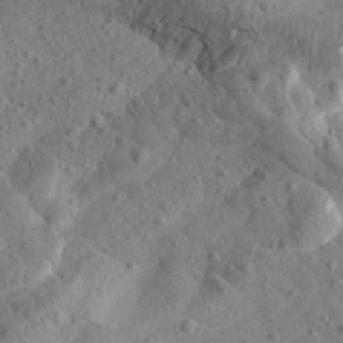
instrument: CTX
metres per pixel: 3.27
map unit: Aa
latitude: 24.9324
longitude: -144.0633
